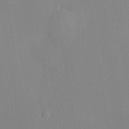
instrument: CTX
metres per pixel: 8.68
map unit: lHvf
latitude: 20.7247
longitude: 145.2376
